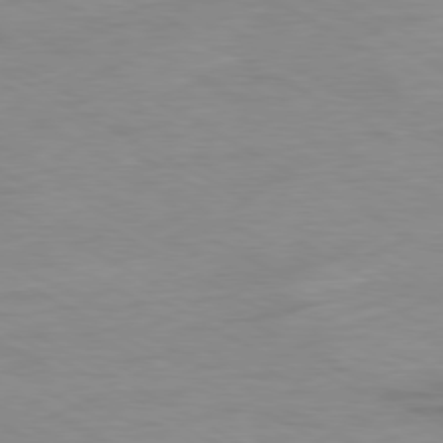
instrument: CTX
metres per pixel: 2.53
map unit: Ap
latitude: -80.1795
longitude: -77.1403
